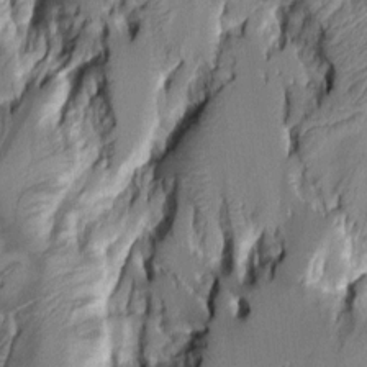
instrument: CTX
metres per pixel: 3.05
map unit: Aa
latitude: 7.2726
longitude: -128.4979
